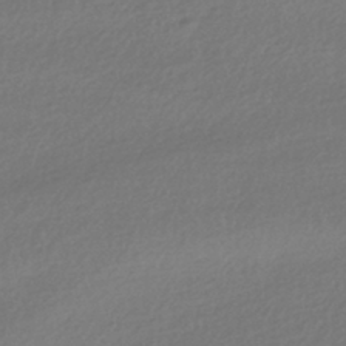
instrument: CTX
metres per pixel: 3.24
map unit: HNhu
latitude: -41.5021
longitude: 94.8786
